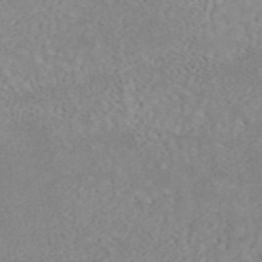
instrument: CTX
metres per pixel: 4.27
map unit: ANa
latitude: 44.5357
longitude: 21.2187
